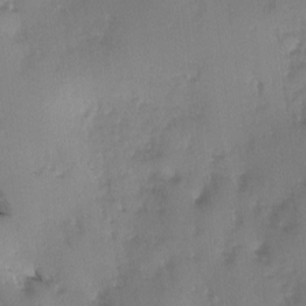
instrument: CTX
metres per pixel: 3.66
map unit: Ave
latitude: -0.8030
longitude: -111.9150
